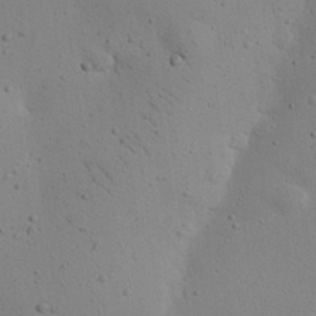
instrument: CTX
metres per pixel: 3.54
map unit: eHh
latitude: 24.5734
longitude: -72.1389
